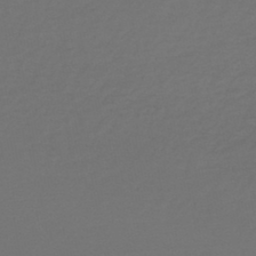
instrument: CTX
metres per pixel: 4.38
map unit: lHb
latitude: -45.6155
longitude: 68.5573
